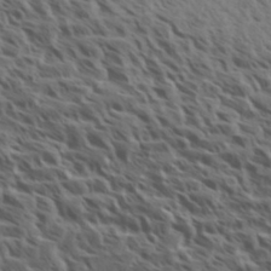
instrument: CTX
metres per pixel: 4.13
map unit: eHh
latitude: 35.4048
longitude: -139.0647
